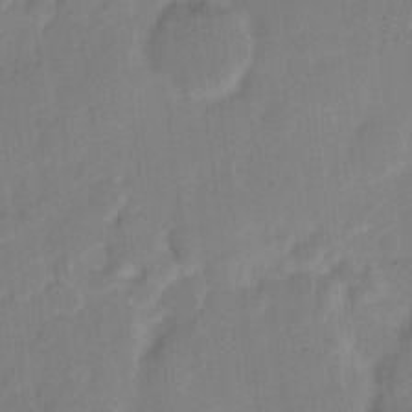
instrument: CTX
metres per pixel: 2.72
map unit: eHh
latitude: 7.4993
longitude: -65.6316
